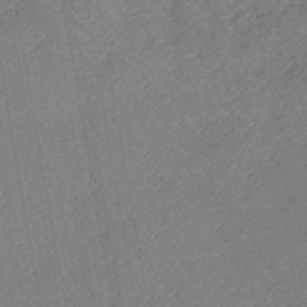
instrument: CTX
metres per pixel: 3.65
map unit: lHb
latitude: -43.7099
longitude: 80.0283
